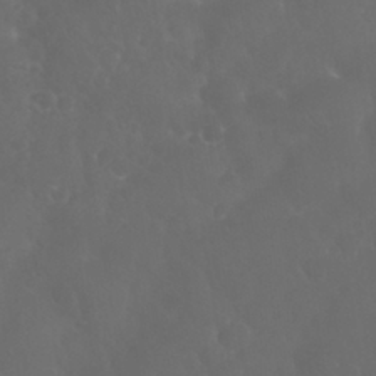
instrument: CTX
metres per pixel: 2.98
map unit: Nhu
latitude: 29.1025
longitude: -65.6316
